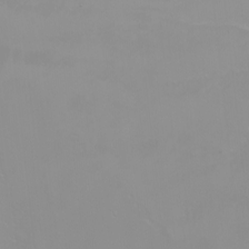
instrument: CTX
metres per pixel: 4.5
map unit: Nhu
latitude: -5.0108
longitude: -92.9702
